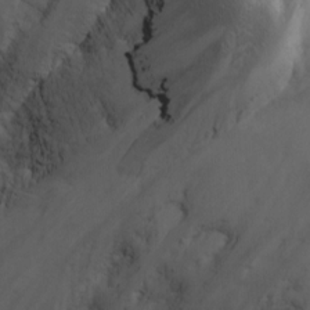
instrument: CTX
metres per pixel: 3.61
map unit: Nhu
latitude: -8.1417
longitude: -68.0444
